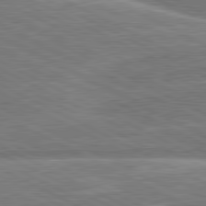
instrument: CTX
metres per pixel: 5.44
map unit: lApd
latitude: 81.0458
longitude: 141.3321
